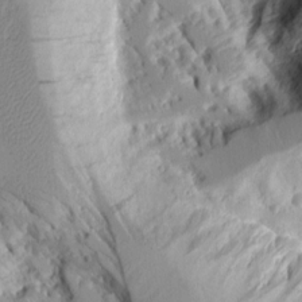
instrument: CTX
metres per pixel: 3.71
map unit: Aa
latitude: 10.3467
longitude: -126.3278
